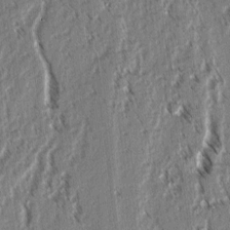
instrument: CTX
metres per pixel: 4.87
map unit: lAvf
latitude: 3.1781
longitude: -105.9717
